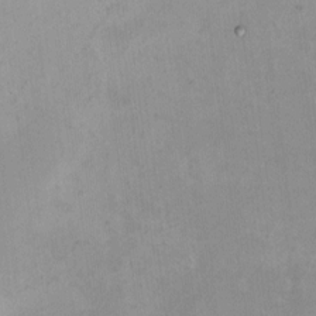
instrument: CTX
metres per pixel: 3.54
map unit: HNhu
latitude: 6.5168
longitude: 9.5021
